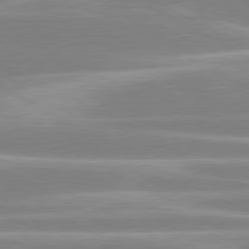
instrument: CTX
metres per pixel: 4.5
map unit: lApd
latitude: 80.3845
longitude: -129.9528
